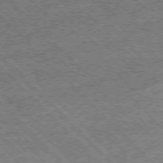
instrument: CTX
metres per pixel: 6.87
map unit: Ap
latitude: -76.6141
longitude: -92.1389
